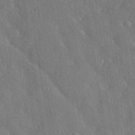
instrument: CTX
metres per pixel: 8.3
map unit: HNhu
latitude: -41.1242
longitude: 98.6140
